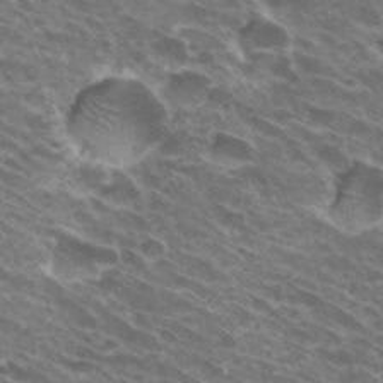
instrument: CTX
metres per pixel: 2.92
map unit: Hto
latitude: 31.7639
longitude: -43.3860
